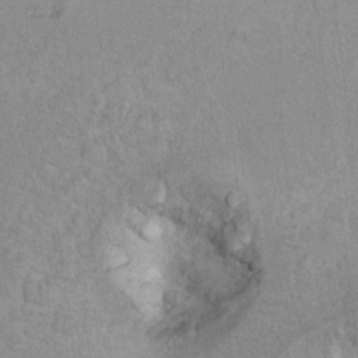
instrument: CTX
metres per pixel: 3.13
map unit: Ht
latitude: 9.1214
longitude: -31.8395
